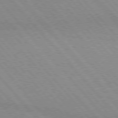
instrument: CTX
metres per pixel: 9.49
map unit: lApd
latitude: 76.3278
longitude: -86.2144
